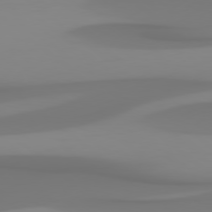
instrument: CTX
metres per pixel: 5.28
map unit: Hpe
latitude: 78.4034
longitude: -136.0255
